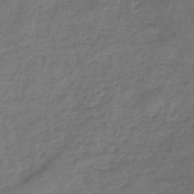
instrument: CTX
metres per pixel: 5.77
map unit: eHb
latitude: -46.0661
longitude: 80.7086
